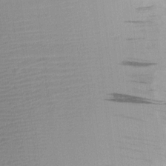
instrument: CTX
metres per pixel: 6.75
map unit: eHh
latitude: -3.6532
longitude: -86.1578
